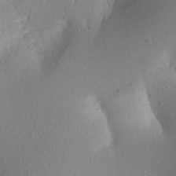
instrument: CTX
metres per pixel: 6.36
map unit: Aa
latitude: 20.1200
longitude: -146.0255
